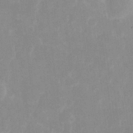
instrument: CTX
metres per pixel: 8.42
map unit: eHh
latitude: 6.7057
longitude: -69.5749
